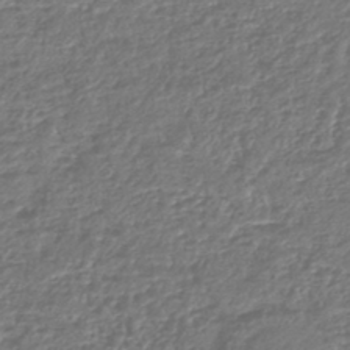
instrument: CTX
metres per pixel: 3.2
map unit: lHb
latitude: -42.8974
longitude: 76.2739
